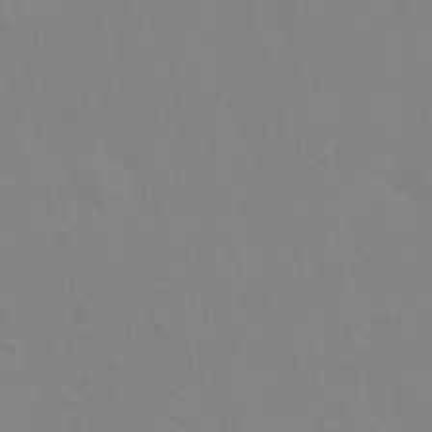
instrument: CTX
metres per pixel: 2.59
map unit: Nhu
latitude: 28.0822
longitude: -64.3656
